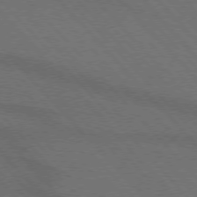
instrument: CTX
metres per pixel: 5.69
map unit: lApd
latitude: 75.3104
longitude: -81.7450
